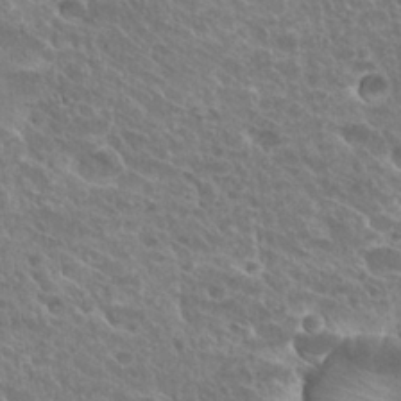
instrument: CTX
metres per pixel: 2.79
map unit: Hto
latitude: 27.6316
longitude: -38.7057
